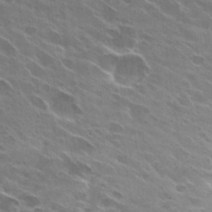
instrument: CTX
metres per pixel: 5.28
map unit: Hto
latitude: 29.4426
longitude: -43.7072
